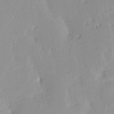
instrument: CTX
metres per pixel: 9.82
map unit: HNhu
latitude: 3.9339
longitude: 3.9367
